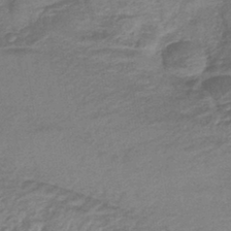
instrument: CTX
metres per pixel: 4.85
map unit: lHb
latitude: -42.7463
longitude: 80.9353
